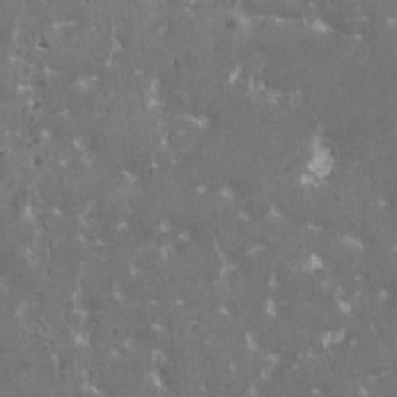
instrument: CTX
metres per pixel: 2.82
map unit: HNhu
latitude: 0.8758
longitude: 6.8408
